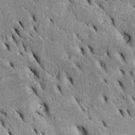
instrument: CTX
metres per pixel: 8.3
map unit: Htu
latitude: -2.9541
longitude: 151.8800
